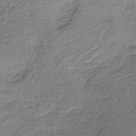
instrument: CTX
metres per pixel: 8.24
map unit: lHb
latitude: -36.5951
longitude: 60.7463
